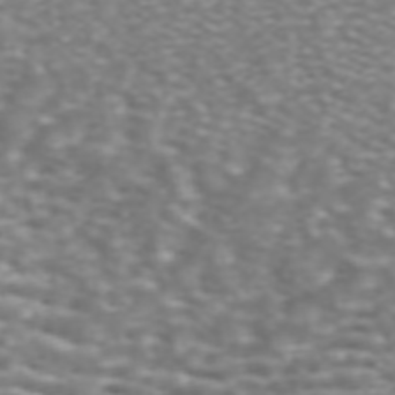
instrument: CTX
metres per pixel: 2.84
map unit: ANa
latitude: 44.0633
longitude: 21.9745
